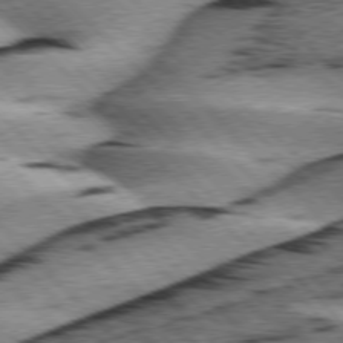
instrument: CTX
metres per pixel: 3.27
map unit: lApd
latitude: 76.1389
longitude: -79.2348
